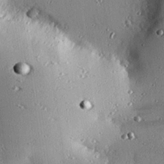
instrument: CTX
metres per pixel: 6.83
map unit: eHh
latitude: 23.3104
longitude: -90.4790
